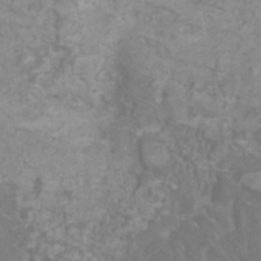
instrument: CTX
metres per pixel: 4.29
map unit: HNhu
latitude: 1.4615
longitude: -0.0444
